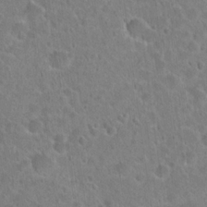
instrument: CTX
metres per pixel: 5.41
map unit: Hto
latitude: 22.6112
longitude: -45.9150
